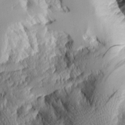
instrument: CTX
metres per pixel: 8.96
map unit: Aa
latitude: 10.2145
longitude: -126.4790
